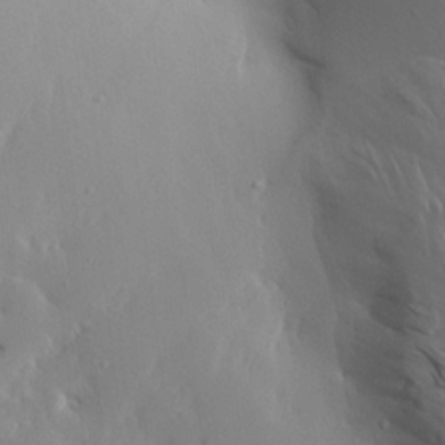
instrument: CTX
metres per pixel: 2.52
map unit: Aa
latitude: 13.8206
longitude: -142.8569
